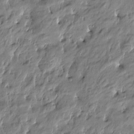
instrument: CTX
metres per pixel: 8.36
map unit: Htu
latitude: -4.8975
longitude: 176.9164
